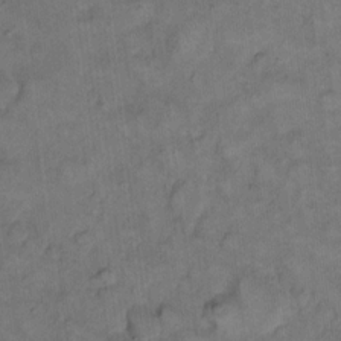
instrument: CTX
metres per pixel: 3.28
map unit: eHh
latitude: 13.3293
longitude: -65.1214
